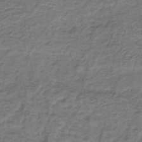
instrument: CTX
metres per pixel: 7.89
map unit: lHb
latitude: -40.8597
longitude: 62.5384
